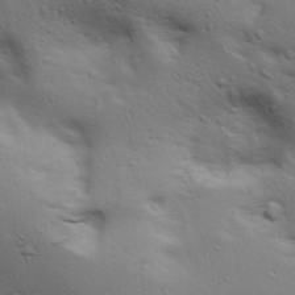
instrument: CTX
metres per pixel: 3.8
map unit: lAa
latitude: 18.8569
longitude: -138.3656
